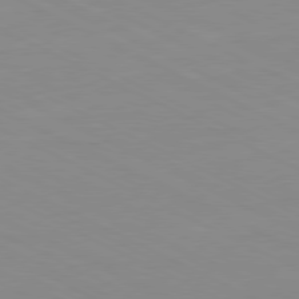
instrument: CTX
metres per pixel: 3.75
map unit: Ap
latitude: -80.8786
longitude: -94.3467
